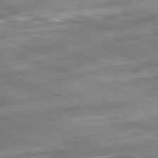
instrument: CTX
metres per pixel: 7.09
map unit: Ap
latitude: -82.0472
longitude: -80.7624
